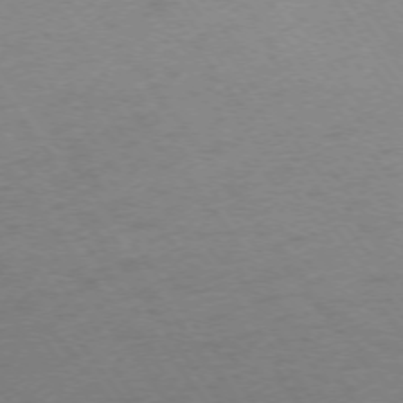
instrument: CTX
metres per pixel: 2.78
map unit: Ap
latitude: -74.4251
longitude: -72.8758
